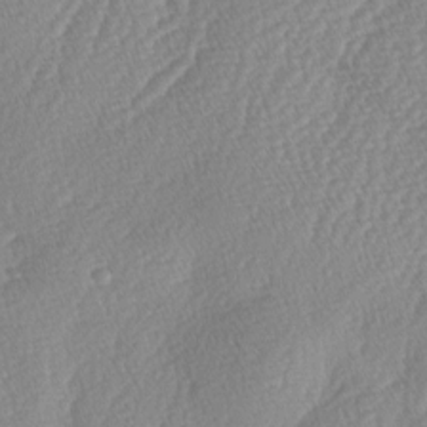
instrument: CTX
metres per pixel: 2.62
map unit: lAa
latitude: -4.9541
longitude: -129.8016
